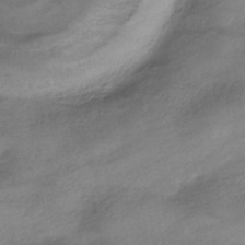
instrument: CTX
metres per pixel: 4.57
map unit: HNhu
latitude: -40.8408
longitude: 99.2187
